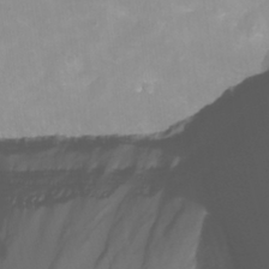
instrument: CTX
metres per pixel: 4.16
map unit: Nhu
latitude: -13.8800
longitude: -53.4427
